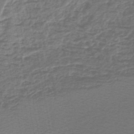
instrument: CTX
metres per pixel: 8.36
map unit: lHb
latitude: -45.5966
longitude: 71.5588
